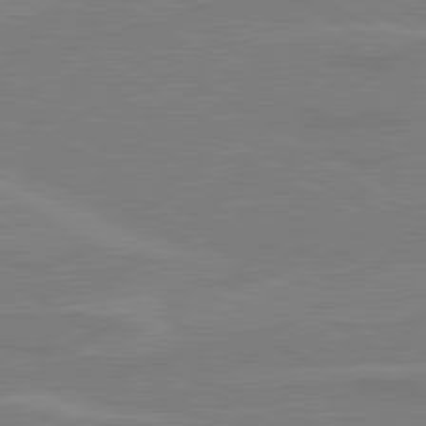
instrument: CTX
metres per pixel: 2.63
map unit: lApd
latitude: 80.5924
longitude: 122.1039
